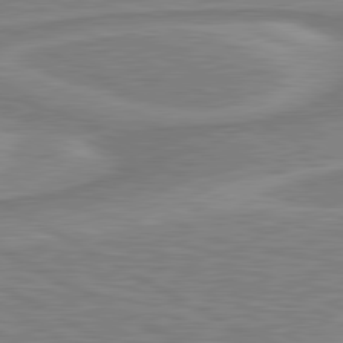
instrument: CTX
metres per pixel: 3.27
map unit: lApd
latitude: 80.9325
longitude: 173.9556
